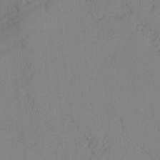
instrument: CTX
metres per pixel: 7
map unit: lAvf
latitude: -1.8234
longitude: -105.5938
